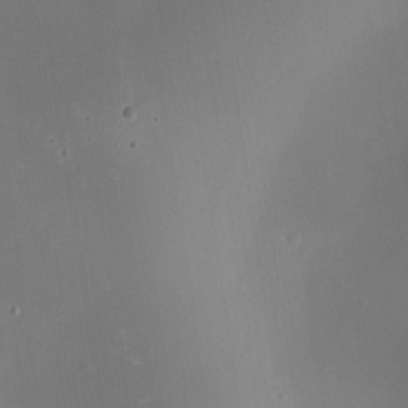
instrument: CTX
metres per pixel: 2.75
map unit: HNhu
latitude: 8.4412
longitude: 8.4629
